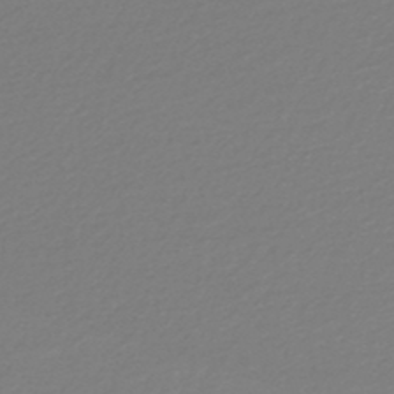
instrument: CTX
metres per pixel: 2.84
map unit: lHb
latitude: -46.4629
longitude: 60.1228
